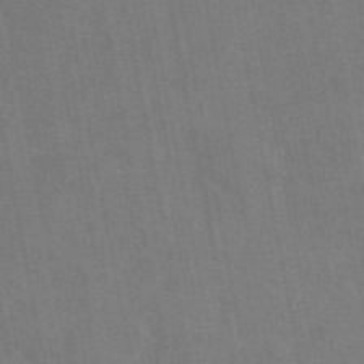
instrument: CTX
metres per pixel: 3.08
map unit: eAb
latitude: 46.9703
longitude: 121.8233
